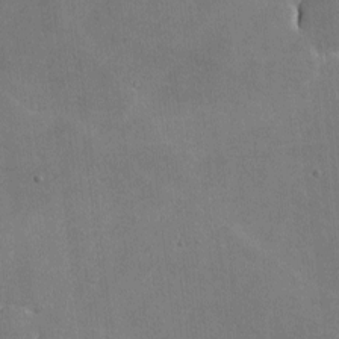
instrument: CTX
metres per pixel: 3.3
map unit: lHvf
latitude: -9.0108
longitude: -100.9514
